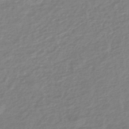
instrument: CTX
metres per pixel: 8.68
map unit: eHb
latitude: -45.4832
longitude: 89.6722
